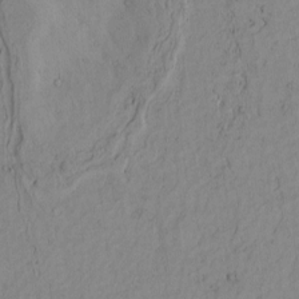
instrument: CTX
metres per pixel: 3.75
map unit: Htu
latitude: -3.8989
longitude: 170.1795
